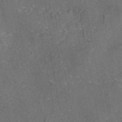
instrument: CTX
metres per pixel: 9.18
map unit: eAb
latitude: 46.2145
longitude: 107.2943
